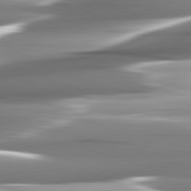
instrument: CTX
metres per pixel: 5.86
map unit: lApd
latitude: 82.3278
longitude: -141.8205
